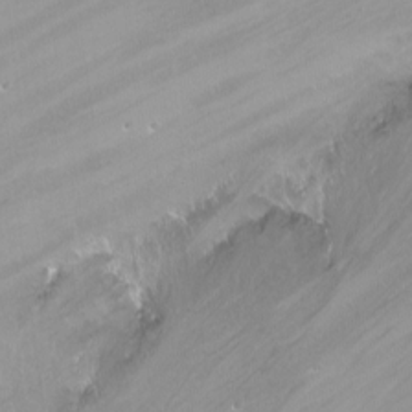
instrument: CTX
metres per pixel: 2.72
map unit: Nhu
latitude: -7.1998
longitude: -44.3467
